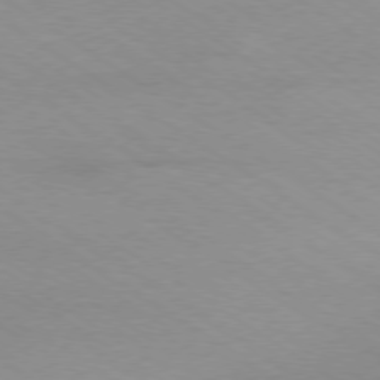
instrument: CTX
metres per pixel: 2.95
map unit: Ap
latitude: -78.8597
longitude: -84.3656
